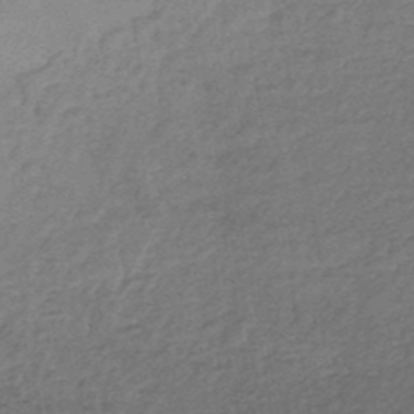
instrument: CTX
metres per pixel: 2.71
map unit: lHb
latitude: -35.8989
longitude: 60.7841
